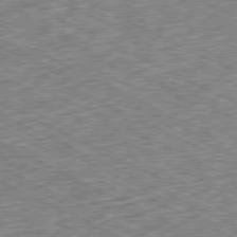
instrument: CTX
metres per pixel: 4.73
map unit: Ap
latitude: -79.6344
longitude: -67.5749
